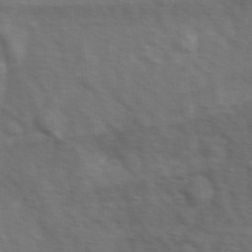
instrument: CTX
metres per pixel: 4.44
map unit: Ave
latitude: 1.0647
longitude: -113.2348
